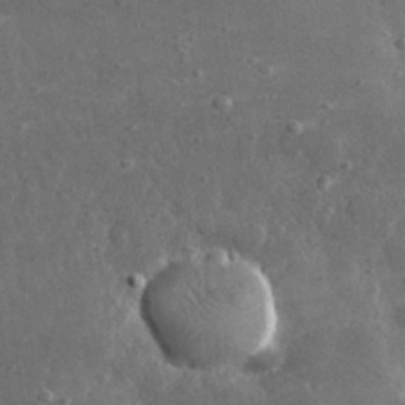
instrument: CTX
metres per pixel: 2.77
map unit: lHvf
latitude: 31.3104
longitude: -88.6869
